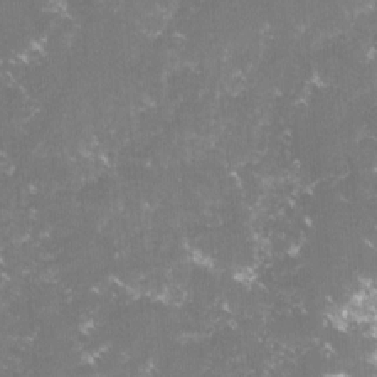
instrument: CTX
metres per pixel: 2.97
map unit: lHvf
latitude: -15.5966
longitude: -101.5560
